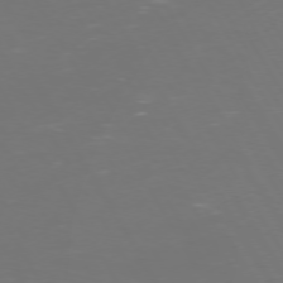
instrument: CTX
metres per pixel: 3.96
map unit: Hpe
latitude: 73.0648
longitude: -126.1578
